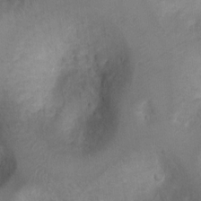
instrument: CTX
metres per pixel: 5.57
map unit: Ht
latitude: 5.0269
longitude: -30.2901
